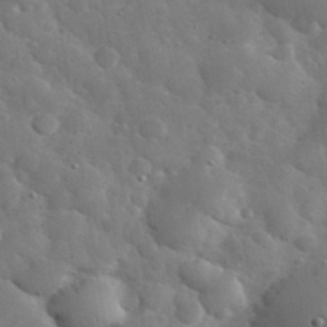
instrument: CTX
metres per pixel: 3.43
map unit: eHh
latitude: 36.8191
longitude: -67.5371
